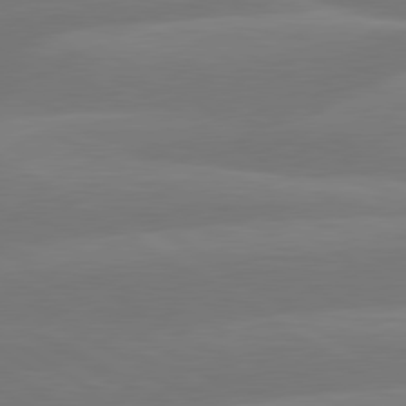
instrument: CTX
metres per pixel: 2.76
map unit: lApd
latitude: 79.8206
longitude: -150.4601
